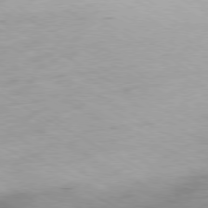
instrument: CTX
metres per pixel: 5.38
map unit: Ap
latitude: -79.2754
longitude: -68.6680
